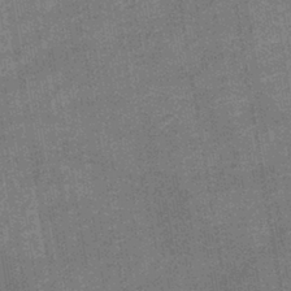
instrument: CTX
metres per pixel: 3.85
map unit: lHb
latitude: -40.0472
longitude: 74.8786
